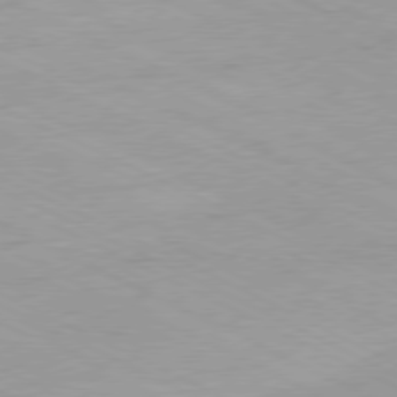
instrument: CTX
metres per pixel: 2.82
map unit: Ap
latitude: -78.6707
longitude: -72.5924
